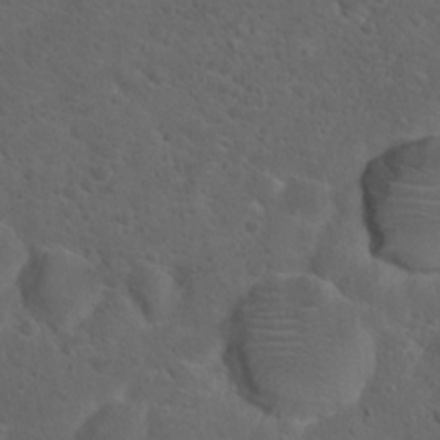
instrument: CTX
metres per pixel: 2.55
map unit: Hto
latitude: 19.6505
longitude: -39.5182
